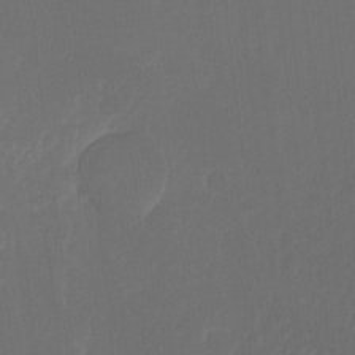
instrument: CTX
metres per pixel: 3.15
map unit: Ht
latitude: -14.4440
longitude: -57.7071
